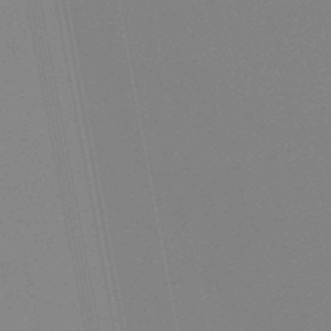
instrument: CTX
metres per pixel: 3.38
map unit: lHb
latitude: -47.5021
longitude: 68.2739
